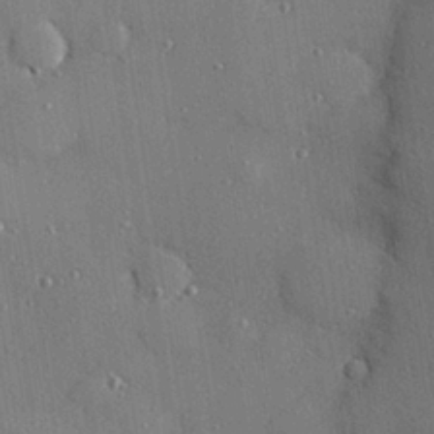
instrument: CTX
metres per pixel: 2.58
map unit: Hve
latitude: 27.5371
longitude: -90.2145
